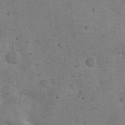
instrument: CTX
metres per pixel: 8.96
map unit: Ht
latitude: 8.8191
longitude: -36.8002
